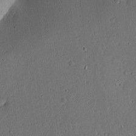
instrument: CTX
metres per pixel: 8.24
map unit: Aa
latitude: 13.2159
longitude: -139.4804
